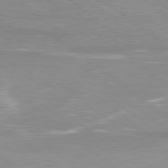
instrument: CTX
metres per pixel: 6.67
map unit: lApd
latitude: 79.2915
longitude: -176.4412
